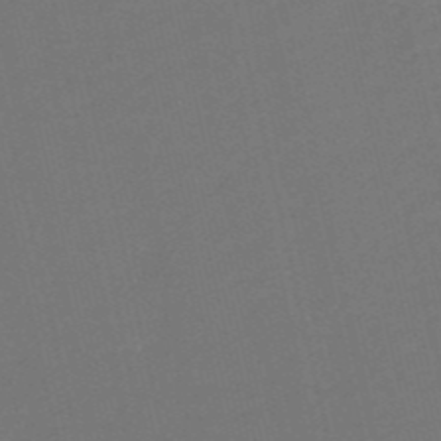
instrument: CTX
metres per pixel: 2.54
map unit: HNb
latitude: -52.3306
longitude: -48.4979
